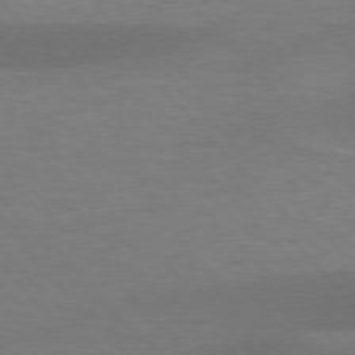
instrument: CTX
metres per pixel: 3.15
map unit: lApd
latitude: 77.1025
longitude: -59.0836
